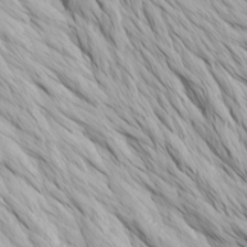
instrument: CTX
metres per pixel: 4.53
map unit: Htu
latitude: -4.1039
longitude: -73.2726
